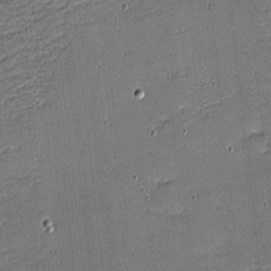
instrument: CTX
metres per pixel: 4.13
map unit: eHh
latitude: -4.2739
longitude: -82.4223
